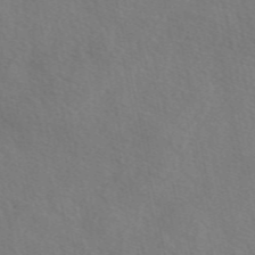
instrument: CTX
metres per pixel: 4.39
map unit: eAb
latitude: 50.0633
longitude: 119.3510
